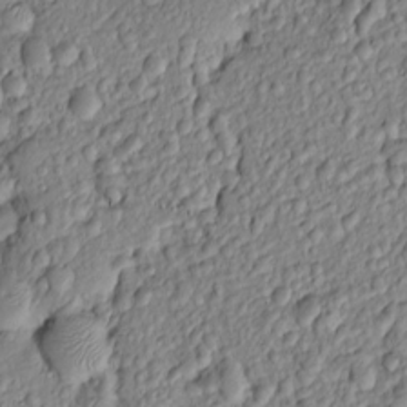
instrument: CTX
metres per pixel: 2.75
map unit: Htu
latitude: -6.2550
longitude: 155.8422
